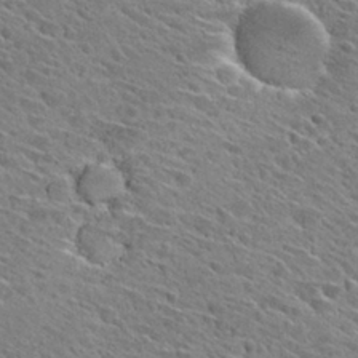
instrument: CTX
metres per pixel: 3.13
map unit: Hto
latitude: 28.1578
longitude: -43.2537
